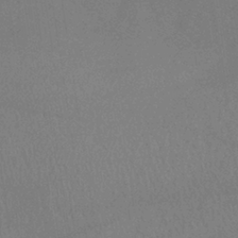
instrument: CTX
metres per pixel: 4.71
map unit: lHb
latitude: -37.4832
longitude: 73.8800
